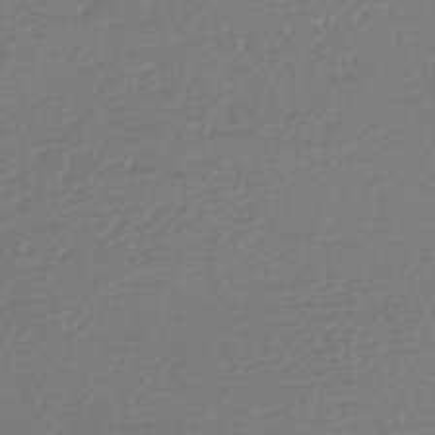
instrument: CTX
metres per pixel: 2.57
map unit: HNhu
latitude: -47.3887
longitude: 103.3888
